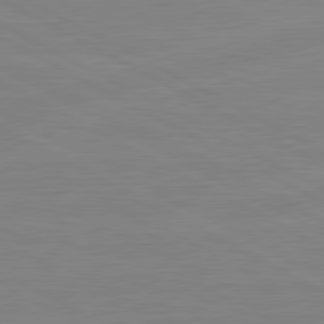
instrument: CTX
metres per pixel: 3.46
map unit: lApd
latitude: 81.1214
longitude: -176.0633
